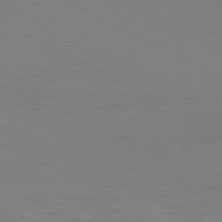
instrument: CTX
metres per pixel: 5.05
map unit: Hpe
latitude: -81.1620
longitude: 12.5952
